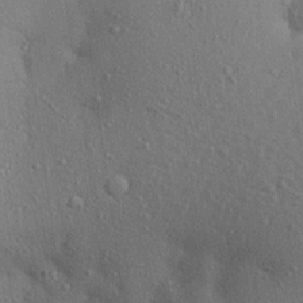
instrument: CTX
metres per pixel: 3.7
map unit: Aa
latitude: 21.4238
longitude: -144.5923
